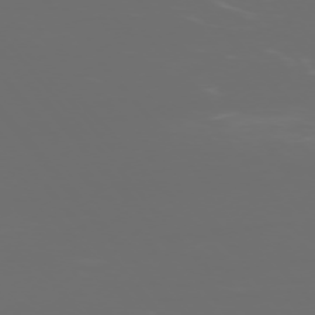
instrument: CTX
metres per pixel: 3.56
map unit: Ap
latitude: -76.0850
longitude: -74.1767
